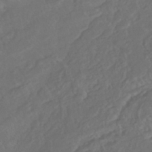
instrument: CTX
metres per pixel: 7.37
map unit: ANa
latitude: -42.1983
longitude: 108.5196
